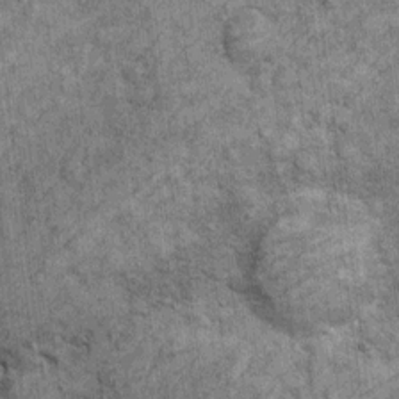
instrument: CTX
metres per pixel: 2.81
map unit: Ht
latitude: 11.2348
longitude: -38.4601
